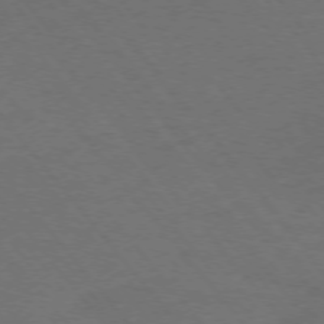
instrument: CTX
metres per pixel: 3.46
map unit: Ap
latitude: -76.2928
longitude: -62.5546
